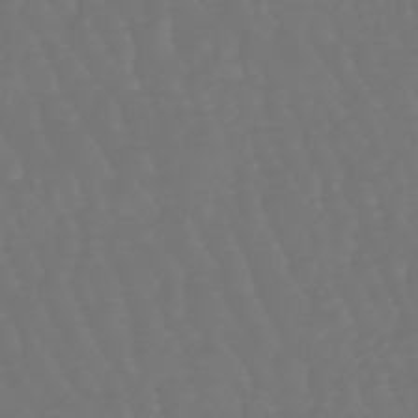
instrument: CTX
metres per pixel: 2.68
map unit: lHb
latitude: -47.2376
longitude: 79.7855
